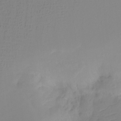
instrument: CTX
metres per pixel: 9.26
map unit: Ht
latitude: -16.0472
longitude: -49.1403
